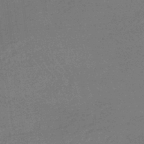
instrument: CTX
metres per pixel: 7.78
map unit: lHb
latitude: -42.5006
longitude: 66.6707
